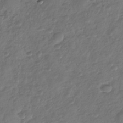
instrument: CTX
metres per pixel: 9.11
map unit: Nhu
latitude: -30.8030
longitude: -61.6127
